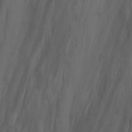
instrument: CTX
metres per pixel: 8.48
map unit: Nhu
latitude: -4.0283
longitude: -74.6302
